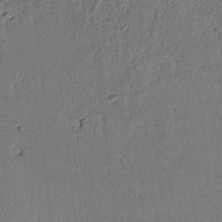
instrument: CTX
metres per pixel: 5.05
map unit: lAvf
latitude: 5.3293
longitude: 168.7274
